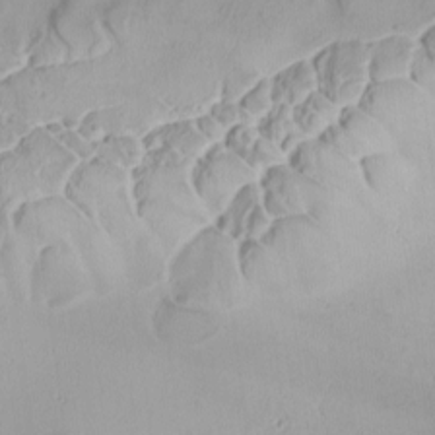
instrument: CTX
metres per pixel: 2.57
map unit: Ave
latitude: -9.3698
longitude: -122.2900
